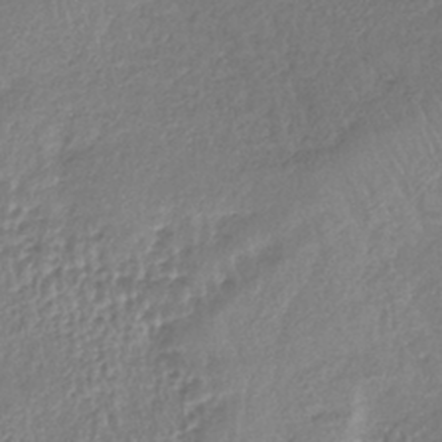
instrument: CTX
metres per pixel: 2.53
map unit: lHb
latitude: -40.0283
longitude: 70.5763
